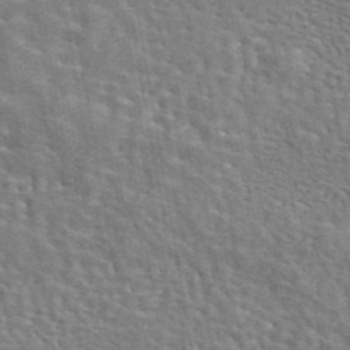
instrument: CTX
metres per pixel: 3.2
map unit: eAb
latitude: 44.5923
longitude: 110.5006
